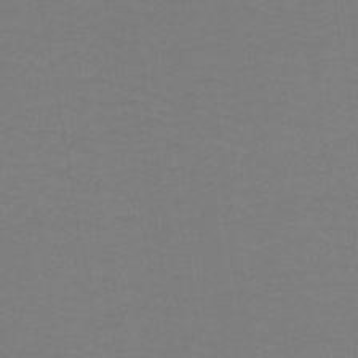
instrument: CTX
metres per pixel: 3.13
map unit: lHb
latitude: -41.7477
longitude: 52.5006
